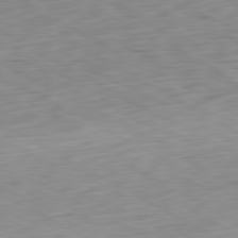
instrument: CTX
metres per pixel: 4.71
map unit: Ap
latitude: -80.7652
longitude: -71.1970
